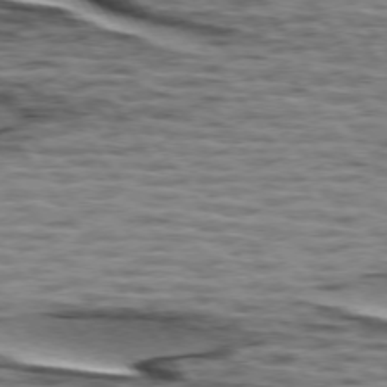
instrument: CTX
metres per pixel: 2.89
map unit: lApd
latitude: 74.1956
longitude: -53.0270
